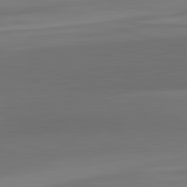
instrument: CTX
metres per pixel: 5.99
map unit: lApd
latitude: 83.4993
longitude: -132.4034
